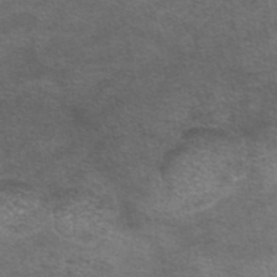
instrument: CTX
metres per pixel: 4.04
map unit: eAb
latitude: 45.2348
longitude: 104.0472
